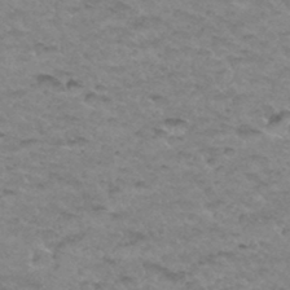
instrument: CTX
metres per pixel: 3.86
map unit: Hto
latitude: 34.4601
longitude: -48.5924
